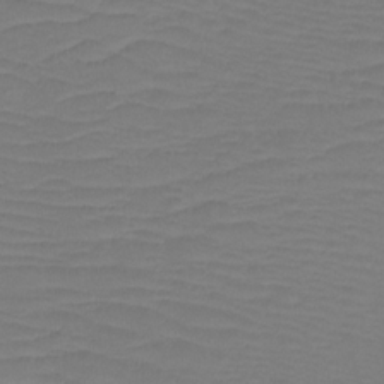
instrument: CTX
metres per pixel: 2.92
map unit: Htu
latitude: -12.8030
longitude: -69.9339
